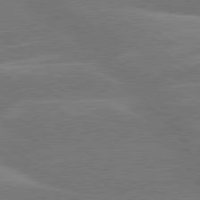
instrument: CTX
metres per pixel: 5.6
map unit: lApd
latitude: 79.8961
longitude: -122.3656
